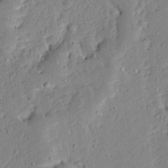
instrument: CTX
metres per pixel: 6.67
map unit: Ave
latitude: 13.2915
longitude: -136.9136
